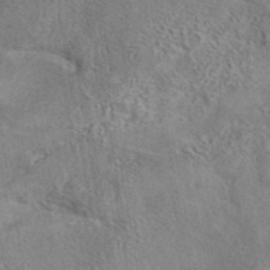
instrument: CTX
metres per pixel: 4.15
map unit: eAb
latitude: 42.9514
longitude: 104.0094
